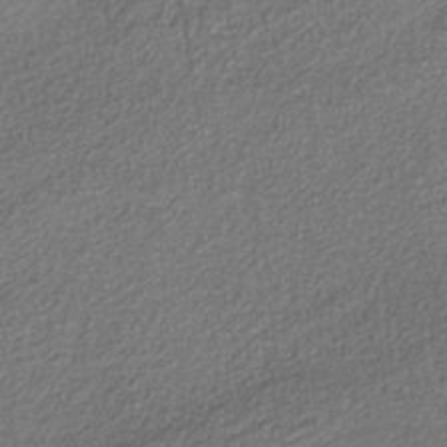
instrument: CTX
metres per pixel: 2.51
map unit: eAb
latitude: -39.0676
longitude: 51.4454
